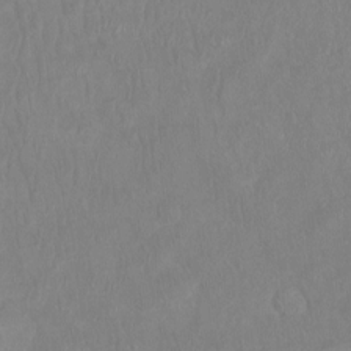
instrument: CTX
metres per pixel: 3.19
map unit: Ht
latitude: -14.1606
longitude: -44.0444
